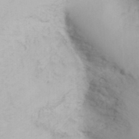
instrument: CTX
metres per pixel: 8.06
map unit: Nhu
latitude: -3.1620
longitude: -73.0270
